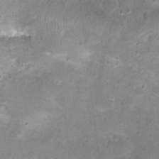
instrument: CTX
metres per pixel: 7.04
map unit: Nhu
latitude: 1.7071
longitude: -15.6694
